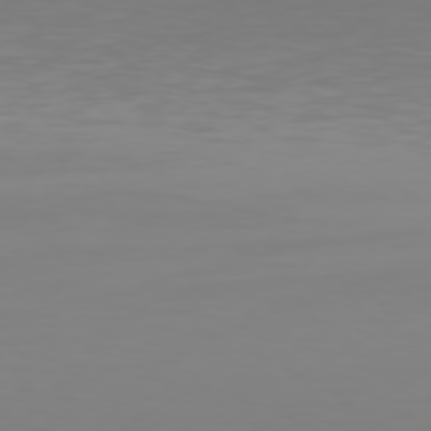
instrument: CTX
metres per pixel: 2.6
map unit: Hpe
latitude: 77.6127
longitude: -176.4979
